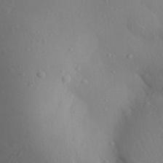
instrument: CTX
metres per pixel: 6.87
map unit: Aa
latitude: 27.2159
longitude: -147.9528
